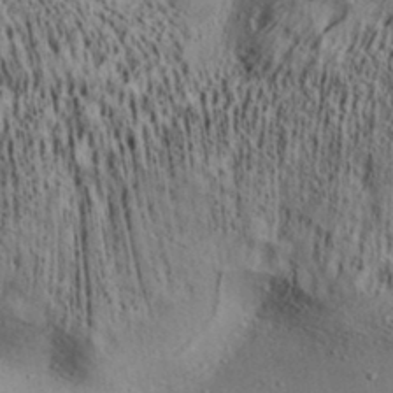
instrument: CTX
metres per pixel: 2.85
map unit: Aa
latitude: 32.1956
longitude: -134.5357
